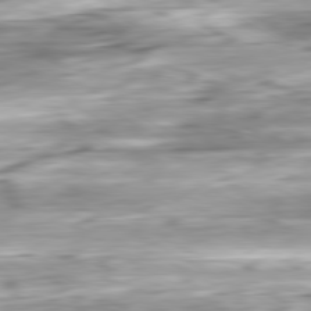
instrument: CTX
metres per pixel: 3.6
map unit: Ap
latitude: -81.2187
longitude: -67.9150
